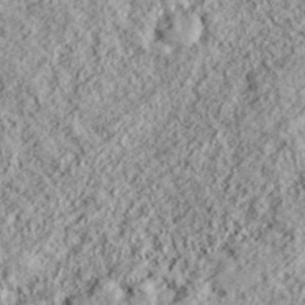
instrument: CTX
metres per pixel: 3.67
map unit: lHvf
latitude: 38.6490
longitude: -89.6694
